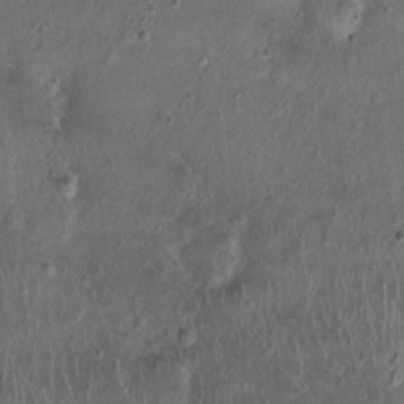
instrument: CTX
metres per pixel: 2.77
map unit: Nhu
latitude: 0.6679
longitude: -15.5560
